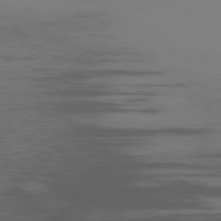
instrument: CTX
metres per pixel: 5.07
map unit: Ap
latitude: -78.0283
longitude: -66.8002
